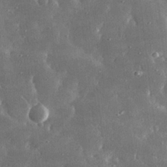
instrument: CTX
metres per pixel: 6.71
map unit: lHvf
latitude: 31.2159
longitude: -91.9339
